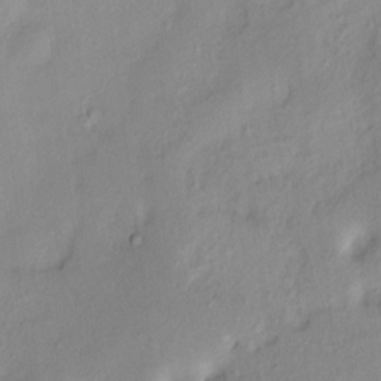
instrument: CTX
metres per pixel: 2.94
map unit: HNhu
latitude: 7.1592
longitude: -2.7813
